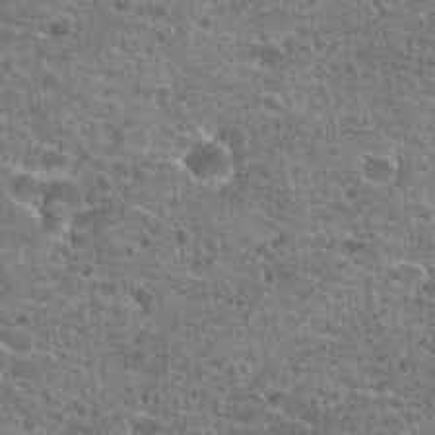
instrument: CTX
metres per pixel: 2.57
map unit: Hto
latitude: 20.7058
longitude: -42.4979
